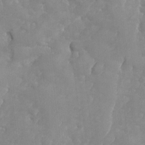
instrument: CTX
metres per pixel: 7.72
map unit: Ave
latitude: -8.3306
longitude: -117.4426
